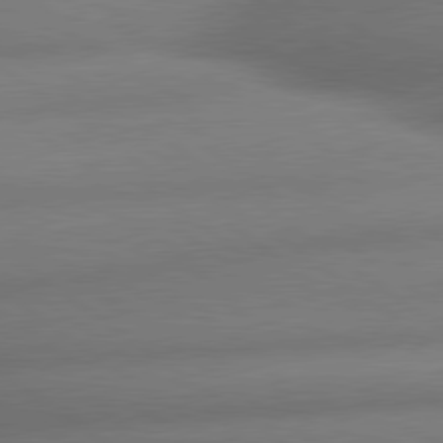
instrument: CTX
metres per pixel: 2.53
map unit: lApd
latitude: 79.9150
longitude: -167.6505
